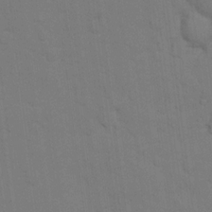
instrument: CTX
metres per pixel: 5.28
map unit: Hto
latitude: 15.0081
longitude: -30.6113
